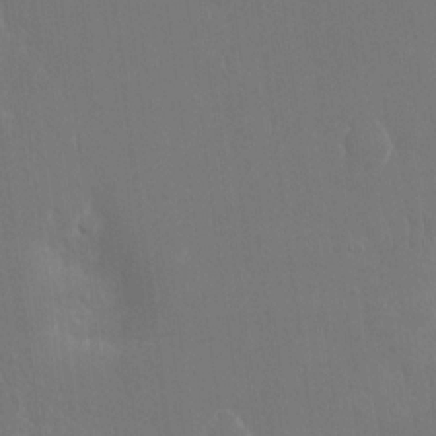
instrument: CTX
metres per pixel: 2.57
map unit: eHh
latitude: 15.2348
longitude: -72.2901
